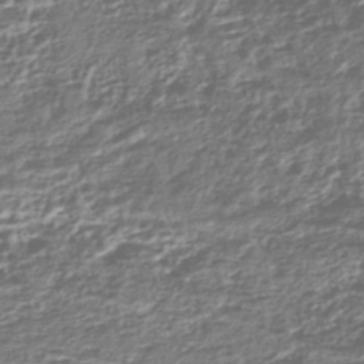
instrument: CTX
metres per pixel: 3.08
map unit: HNhu
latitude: -44.0283
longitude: 103.9556
